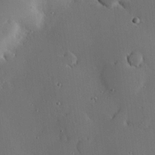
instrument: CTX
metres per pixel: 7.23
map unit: eHh
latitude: 22.9325
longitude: -91.2915
